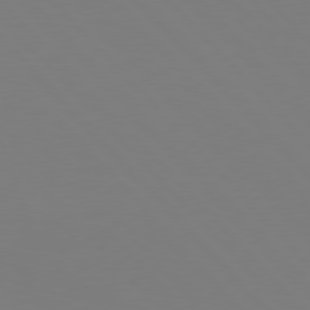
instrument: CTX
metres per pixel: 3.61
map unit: Hpe
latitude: 77.4048
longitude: -174.0822
